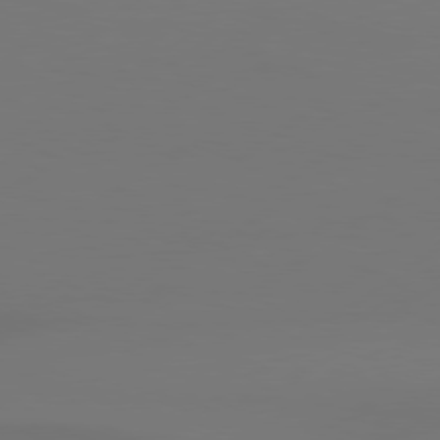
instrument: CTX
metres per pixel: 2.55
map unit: Hpe
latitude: 78.6113
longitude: -129.2726
